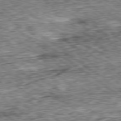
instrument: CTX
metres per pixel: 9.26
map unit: Ap
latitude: -79.1809
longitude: -76.1766
